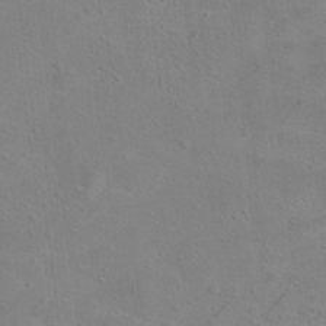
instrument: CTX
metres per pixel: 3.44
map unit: Hto
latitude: 17.0836
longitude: -39.1025
